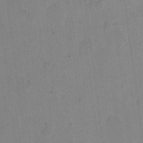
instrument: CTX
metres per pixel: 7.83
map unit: eHh
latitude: 11.1025
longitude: -68.4601
